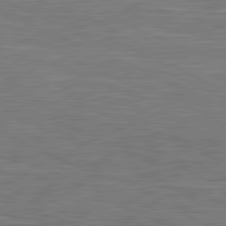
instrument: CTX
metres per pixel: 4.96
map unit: lApd
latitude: 81.4615
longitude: -167.7638
